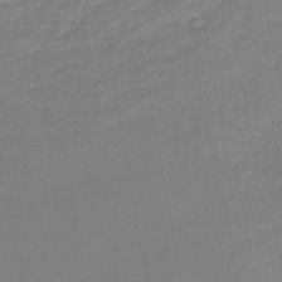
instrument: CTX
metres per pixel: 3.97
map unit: lHb
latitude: -44.8786
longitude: 73.9367
